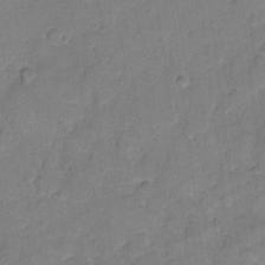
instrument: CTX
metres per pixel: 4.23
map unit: eHh
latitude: 10.8569
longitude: -64.5168
